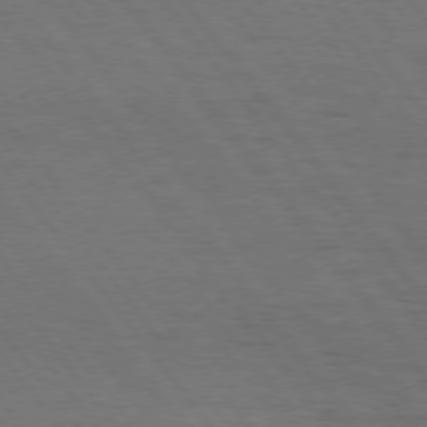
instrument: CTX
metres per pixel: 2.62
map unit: Hpe
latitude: 74.9892
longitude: -141.6127
